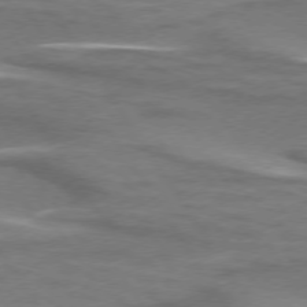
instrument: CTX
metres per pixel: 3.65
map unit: lApd
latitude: 74.1767
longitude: -51.1025
